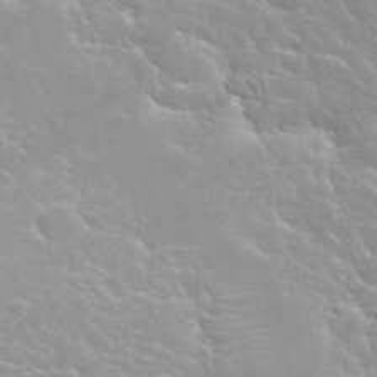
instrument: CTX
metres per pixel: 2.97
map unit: Nhu
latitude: 31.8206
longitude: -50.9135
